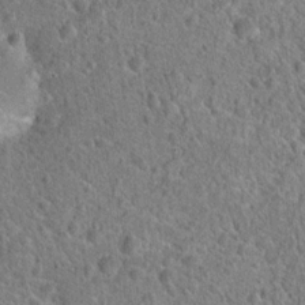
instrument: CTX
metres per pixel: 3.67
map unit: Hto
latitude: 19.0836
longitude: -42.7246
